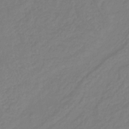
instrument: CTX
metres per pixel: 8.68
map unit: lHb
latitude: -38.3684
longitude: 62.6896
